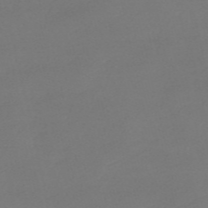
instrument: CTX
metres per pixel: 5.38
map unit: HNb
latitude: -55.9556
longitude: -42.7813
